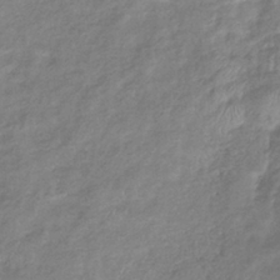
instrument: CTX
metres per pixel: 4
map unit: eHb
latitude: -38.3873
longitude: 78.7274
